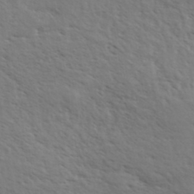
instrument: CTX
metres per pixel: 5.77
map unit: eHh
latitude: 36.3656
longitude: -139.1214
